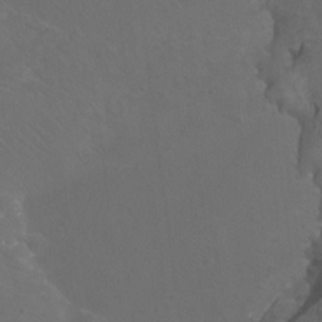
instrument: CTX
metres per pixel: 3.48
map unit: Htu
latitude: -11.8800
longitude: -72.7246
